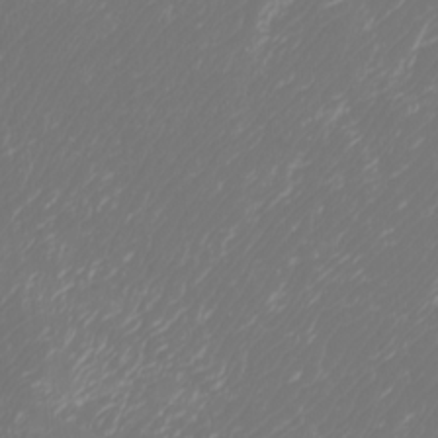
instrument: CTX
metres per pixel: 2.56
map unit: Htu
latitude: -6.3495
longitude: -74.3656
